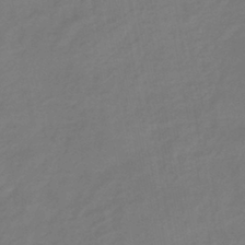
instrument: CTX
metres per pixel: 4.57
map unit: eHb
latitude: -38.9164
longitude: 76.8786
